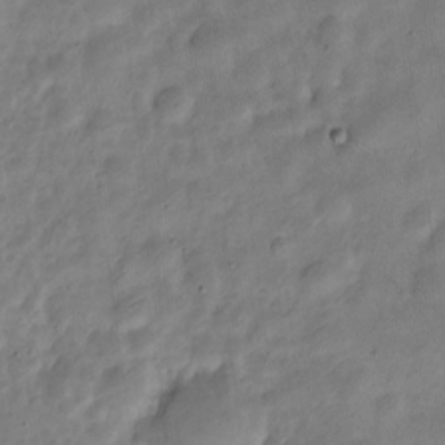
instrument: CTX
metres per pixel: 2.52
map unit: Nve
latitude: -24.3117
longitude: 106.1417
